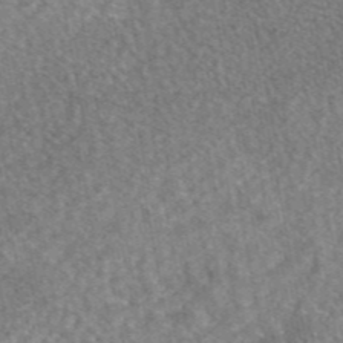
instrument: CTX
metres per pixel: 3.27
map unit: eAb
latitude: 45.6694
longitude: 107.1242
